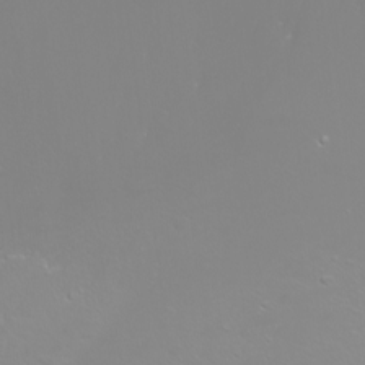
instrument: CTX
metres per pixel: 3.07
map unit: Nhu
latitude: -7.2187
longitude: -79.1026
